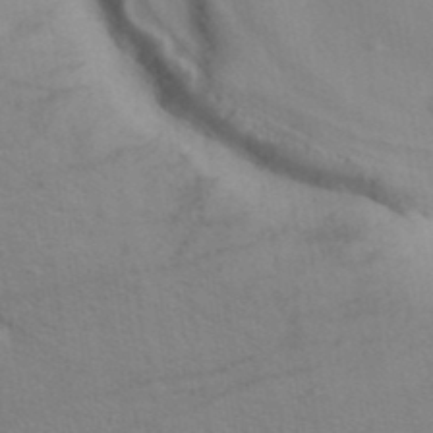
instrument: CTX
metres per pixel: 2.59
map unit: ANa
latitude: 39.7072
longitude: 28.6330
